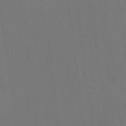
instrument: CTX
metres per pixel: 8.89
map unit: eHh
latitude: 18.5923
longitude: -67.6127
